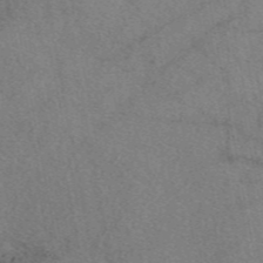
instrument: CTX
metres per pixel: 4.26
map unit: eAb
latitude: 48.2900
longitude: 110.5384
